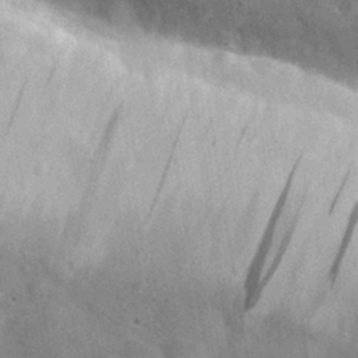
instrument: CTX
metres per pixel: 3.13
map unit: eHh
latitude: 31.1592
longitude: -72.8569
